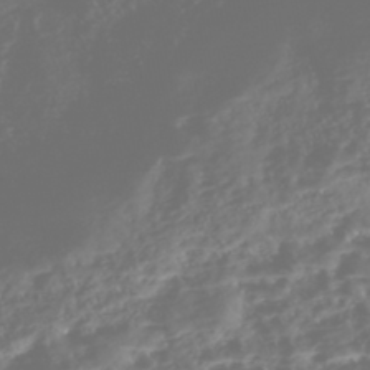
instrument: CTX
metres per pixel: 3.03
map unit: Nhe
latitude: -46.2172
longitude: 151.9556
